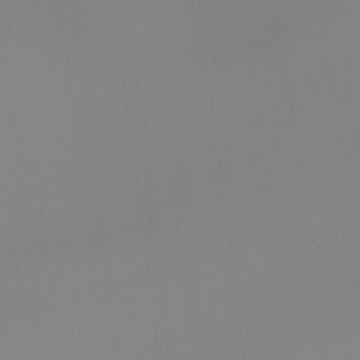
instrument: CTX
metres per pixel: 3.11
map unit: Ht
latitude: -14.7841
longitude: -52.1767
